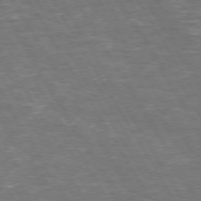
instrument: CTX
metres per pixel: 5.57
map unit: Hpe
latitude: 72.7625
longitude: -123.4426
